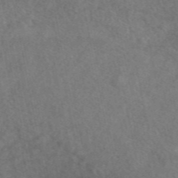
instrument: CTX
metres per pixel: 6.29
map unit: eAb
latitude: 47.4427
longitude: 127.8422
